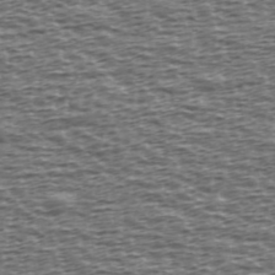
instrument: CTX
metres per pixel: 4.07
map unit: Ave
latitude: 38.9514
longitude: -112.7246
